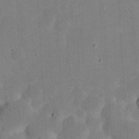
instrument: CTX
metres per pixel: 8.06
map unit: eHh
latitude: 20.7624
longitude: -62.8947
